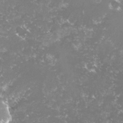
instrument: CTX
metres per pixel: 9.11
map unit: lHvf
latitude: -16.0850
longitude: -100.1200
